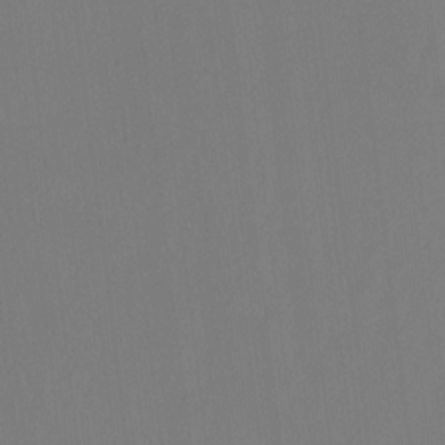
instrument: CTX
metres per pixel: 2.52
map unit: Ht
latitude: -14.5385
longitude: -52.6302
